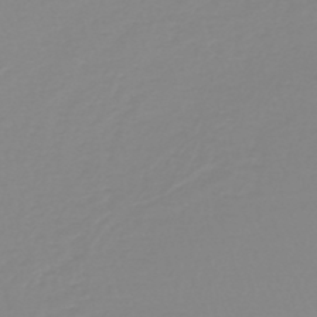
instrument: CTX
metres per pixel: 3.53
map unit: lHb
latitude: -44.5952
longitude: 56.0283
